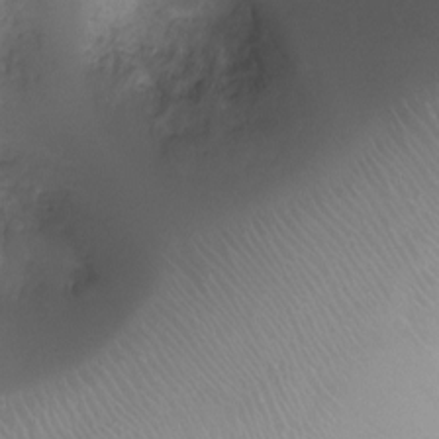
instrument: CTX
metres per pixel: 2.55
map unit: Ht
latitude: -6.2928
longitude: -19.7260
